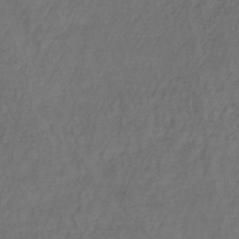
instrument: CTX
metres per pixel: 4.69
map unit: lHb
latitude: -38.2362
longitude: 61.6533
